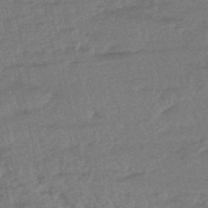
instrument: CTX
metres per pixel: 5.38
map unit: eHb
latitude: -48.0850
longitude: 86.6708
